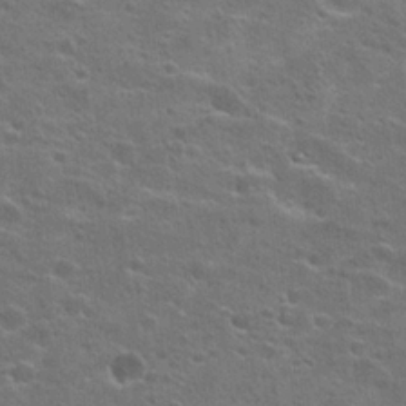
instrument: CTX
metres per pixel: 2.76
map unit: Hto
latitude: 23.6694
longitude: -47.0459
